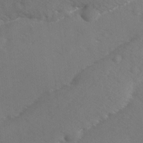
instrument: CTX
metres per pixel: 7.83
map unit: Ave
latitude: -8.3306
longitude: -120.7813
